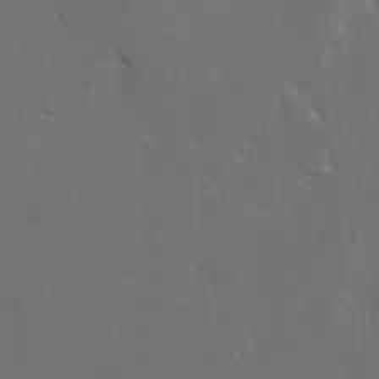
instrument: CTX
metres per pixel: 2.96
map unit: eHh
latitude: 18.6301
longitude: -66.1388
